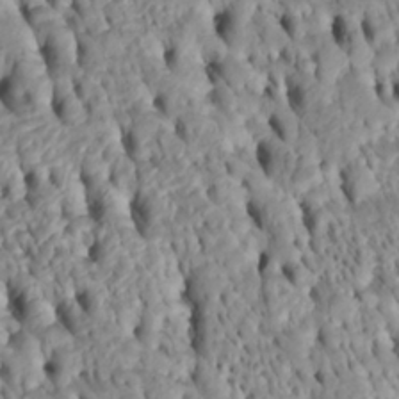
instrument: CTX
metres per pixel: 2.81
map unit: Htu
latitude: -5.1242
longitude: 153.1053
